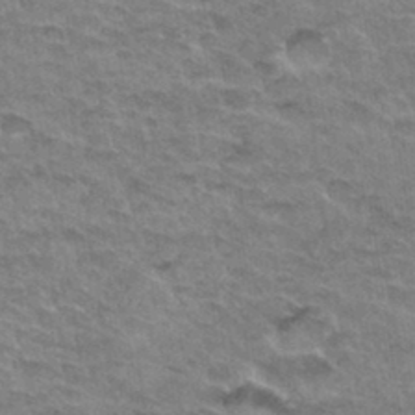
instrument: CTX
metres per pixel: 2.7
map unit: Hto
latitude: 33.1403
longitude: -47.1026
